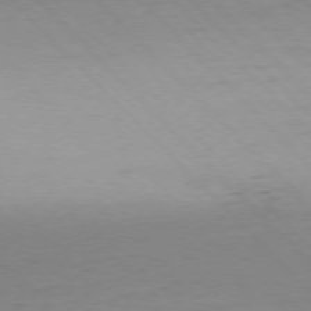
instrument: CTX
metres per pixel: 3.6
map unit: Ap
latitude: -77.1242
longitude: -92.6868
